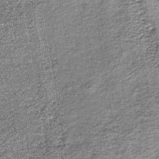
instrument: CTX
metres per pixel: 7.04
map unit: lHb
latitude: -36.5762
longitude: 64.7463
